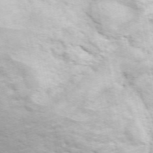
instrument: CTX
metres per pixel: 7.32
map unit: ANa
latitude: 50.4601
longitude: -81.7261
